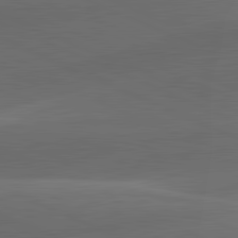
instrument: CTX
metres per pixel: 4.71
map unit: lApd
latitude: 81.9528
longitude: 131.0675
